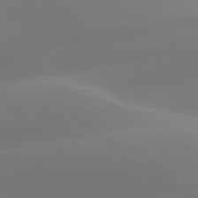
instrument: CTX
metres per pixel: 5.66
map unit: lApd
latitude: 78.3845
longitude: -50.8380
